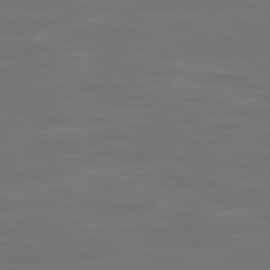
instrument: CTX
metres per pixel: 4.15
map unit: Ap
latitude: -78.4818
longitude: -94.4412
